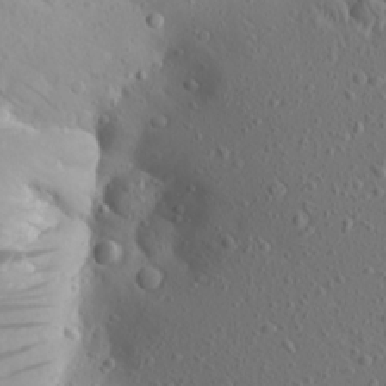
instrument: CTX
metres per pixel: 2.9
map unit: Aa
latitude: 23.6505
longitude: -145.0458
